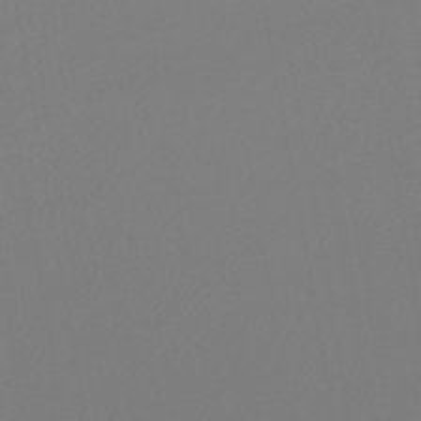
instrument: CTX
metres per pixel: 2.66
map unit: lHb
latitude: -45.3510
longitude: 74.3118
